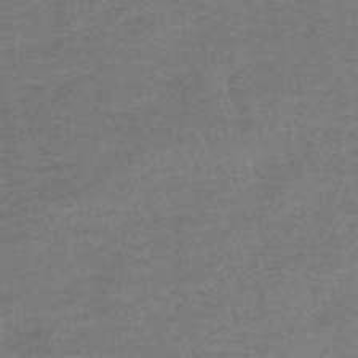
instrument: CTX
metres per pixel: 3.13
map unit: lHb
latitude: -43.6721
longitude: 55.6533
